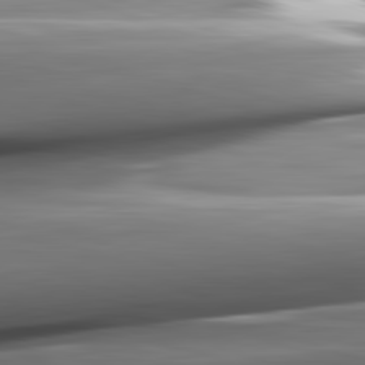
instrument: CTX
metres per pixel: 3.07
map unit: lApd
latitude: 82.4978
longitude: -144.6679
